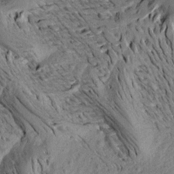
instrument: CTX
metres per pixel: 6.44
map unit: Aa
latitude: 18.4223
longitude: -145.3670
